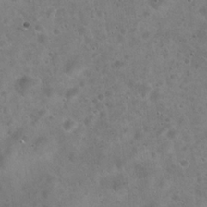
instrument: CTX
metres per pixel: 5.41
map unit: Hto
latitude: 21.8395
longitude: -54.4223
